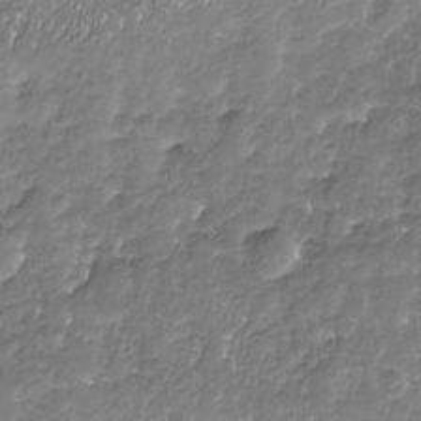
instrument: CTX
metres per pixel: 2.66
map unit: Nhu
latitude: -19.3888
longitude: -57.8205
